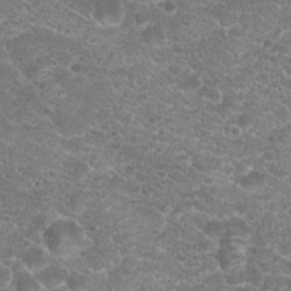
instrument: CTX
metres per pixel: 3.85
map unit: Hto
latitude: 18.9891
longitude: -36.9703
